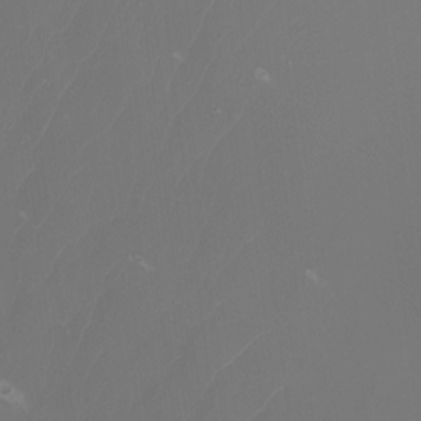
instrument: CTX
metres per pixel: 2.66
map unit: Nhu
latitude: -9.0108
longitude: -94.8380
